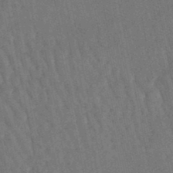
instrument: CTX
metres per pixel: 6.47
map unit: lHb
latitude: -47.1998
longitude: 77.1053
